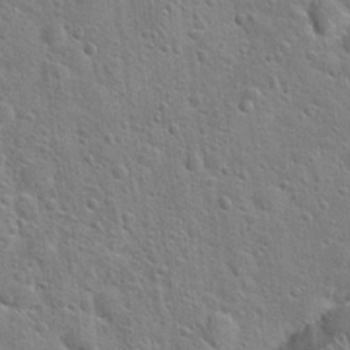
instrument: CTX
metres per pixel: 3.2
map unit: Hto
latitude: 22.3278
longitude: -50.9513
